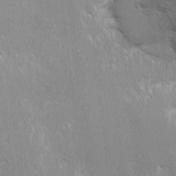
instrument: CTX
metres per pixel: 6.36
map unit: eHh
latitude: 2.6868
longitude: -77.8772
